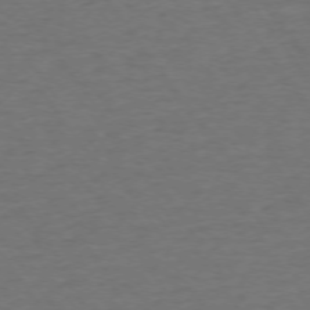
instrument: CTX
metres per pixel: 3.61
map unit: Ap
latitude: -75.3510
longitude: -89.9151
